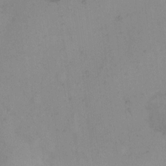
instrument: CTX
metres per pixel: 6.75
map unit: Hto
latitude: 6.6868
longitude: -61.4804
